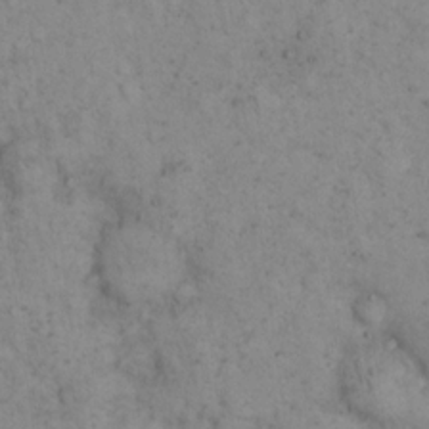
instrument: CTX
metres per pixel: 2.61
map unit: eHh
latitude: 15.0270
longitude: -64.8002
